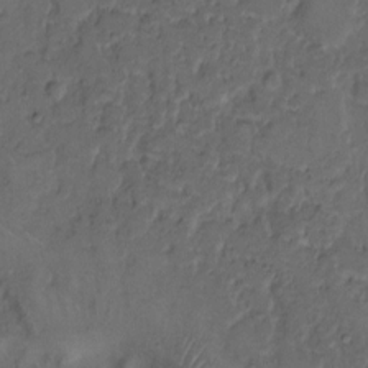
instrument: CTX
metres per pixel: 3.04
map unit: eHh
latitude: 8.1200
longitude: -62.4223
